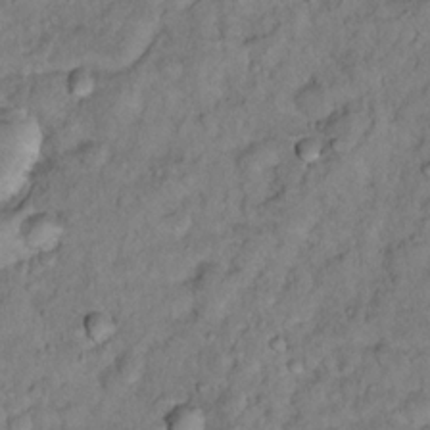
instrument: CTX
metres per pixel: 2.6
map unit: Hto
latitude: 12.8380
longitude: -36.8191
